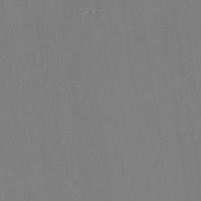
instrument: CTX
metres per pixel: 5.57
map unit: lAvf
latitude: 25.9906
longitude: -111.3860
